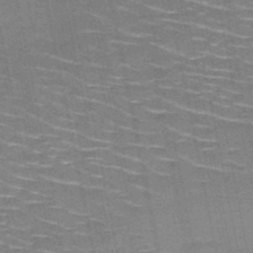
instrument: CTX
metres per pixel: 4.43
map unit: HNb
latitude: -51.2187
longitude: -44.2144
